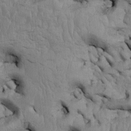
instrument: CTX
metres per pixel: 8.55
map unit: Htu
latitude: -5.3320
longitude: 156.8408
